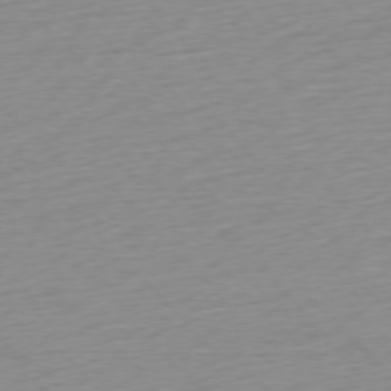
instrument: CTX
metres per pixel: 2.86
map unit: Ap
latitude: -76.6141
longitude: -63.6127
